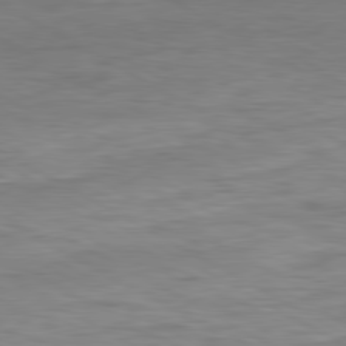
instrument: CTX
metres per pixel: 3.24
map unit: Ap
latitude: -81.3132
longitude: -78.2334
